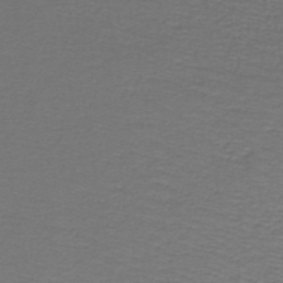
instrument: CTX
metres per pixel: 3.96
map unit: lHb
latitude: -43.8989
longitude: 56.7841
